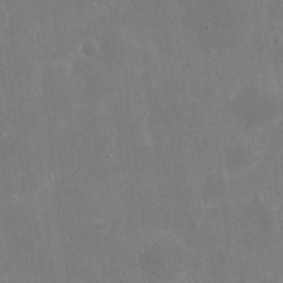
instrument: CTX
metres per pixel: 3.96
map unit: eHh
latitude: 8.6680
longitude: -72.7625
